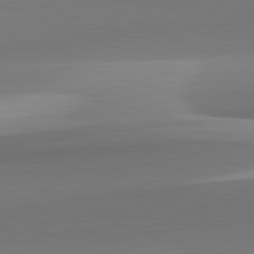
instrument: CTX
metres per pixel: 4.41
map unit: lApd
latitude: 82.1766
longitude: 144.0661
